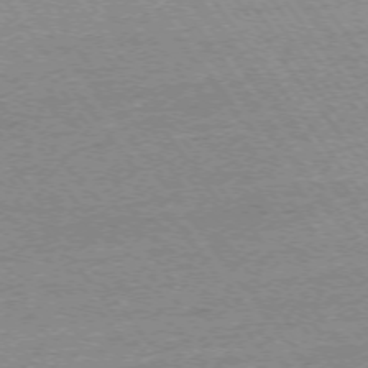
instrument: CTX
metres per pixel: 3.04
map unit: Ap
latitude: -74.2740
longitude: -82.4034
